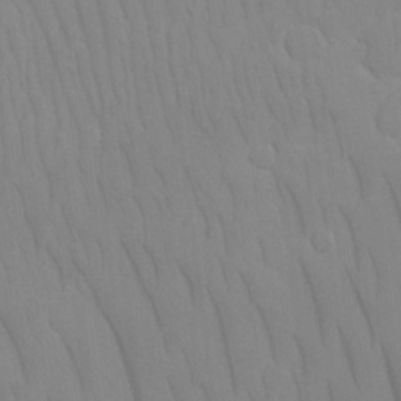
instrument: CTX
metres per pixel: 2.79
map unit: eHh
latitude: 16.1011
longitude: -72.4034
